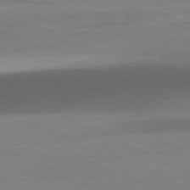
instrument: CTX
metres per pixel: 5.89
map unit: Ap
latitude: -81.2565
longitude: -77.2159
